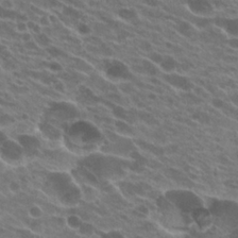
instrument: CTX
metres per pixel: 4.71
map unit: Hto
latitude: 24.2333
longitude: -40.3845
